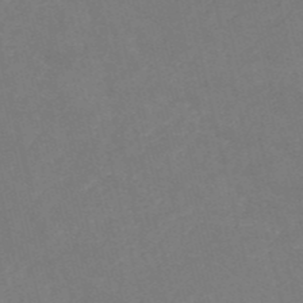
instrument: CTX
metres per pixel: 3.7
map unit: HNb
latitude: -53.1242
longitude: -48.2900
